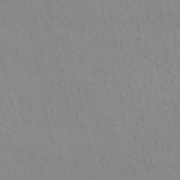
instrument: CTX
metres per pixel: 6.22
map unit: eAb
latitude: 51.0458
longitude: 107.1809
